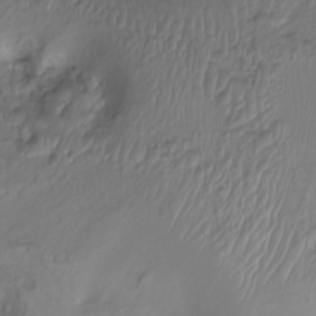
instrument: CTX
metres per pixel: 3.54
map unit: Nhu
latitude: -15.3699
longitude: -26.8947
